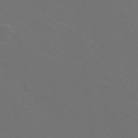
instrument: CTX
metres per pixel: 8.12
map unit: Ht
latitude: -10.0283
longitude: -37.4049
